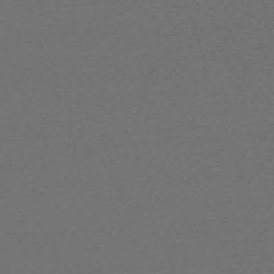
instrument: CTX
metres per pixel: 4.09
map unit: eHh
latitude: -63.9367
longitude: 52.9352
